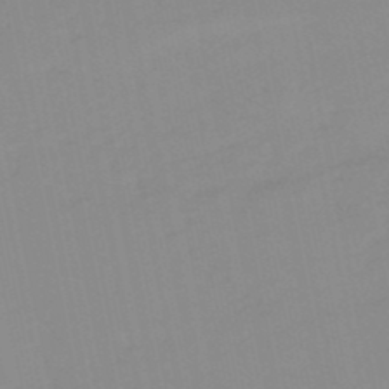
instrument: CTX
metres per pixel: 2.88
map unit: lHb
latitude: -49.0865
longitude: 80.8030
